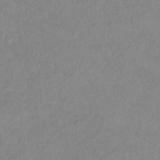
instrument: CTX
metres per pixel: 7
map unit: lHb
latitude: -36.9352
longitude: 73.5399
